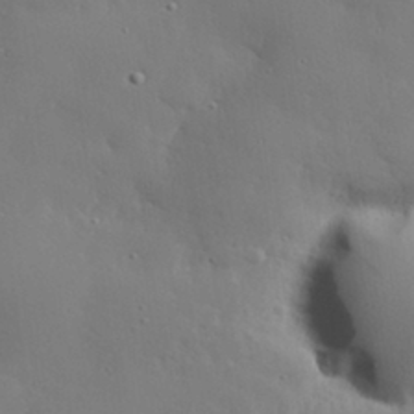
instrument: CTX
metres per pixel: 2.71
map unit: eHh
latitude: 30.4979
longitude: -82.5545
